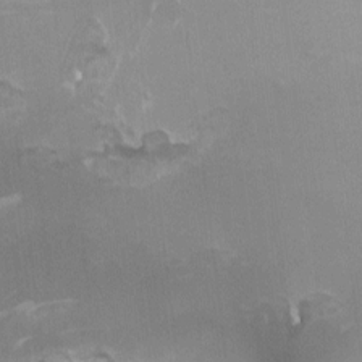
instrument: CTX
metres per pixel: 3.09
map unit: HNhu
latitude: -0.1606
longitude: -4.2333
